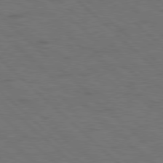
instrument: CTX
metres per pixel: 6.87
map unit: Hpe
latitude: 77.8394
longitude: -155.3859
